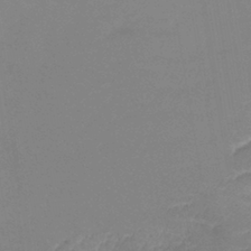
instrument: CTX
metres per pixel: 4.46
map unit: lHb
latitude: -40.4062
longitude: 76.8597
